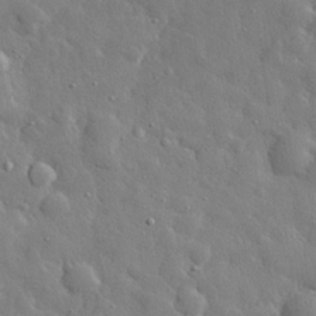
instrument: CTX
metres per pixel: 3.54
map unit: eHh
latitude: 28.9136
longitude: -78.3468
